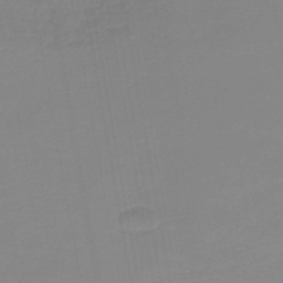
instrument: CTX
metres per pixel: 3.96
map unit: lHb
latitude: -44.2740
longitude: 60.6896
